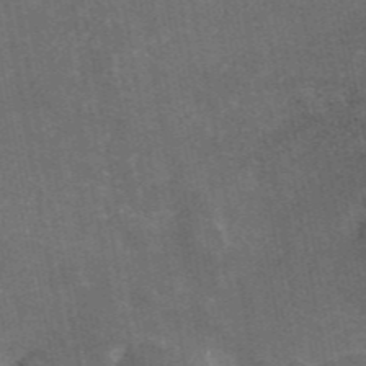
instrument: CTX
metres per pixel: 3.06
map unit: eAb
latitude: 46.2523
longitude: 119.8044
